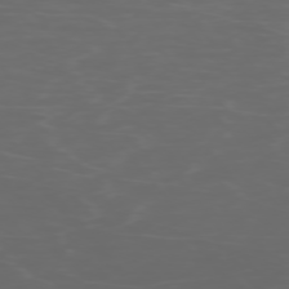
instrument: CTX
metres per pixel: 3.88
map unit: Ap
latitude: -75.6533
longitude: -83.9150
